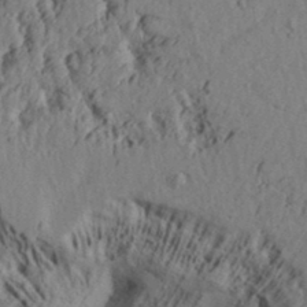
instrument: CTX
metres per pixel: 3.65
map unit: Aa
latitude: 32.2711
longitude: -134.6868
